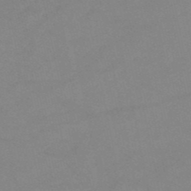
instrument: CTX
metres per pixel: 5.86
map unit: HNb
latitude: -52.9541
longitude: -45.5749
